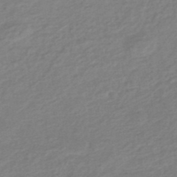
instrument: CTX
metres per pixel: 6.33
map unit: eHb
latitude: -45.5021
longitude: 89.5966
